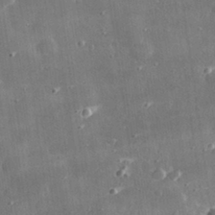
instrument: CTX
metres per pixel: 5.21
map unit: lHvf
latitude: 30.8569
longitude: -93.2537
